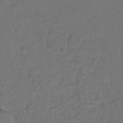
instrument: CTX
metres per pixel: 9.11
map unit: Hto
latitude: 8.3467
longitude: -61.9150
